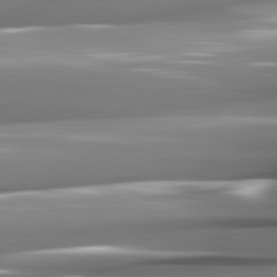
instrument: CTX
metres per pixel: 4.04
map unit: lApd
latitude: 82.3467
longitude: -141.3103
